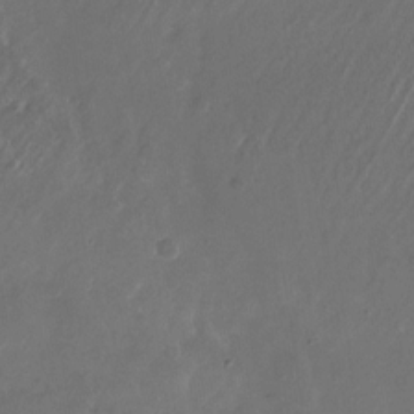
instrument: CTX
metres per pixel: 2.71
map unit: Nhu
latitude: -27.6721
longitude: -72.5735
